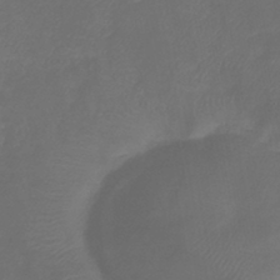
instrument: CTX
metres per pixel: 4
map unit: eHb
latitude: -39.7289
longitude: 76.9731
